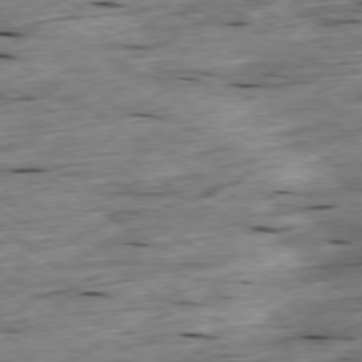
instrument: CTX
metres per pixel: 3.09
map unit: Ap
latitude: -79.4832
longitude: -88.9514
